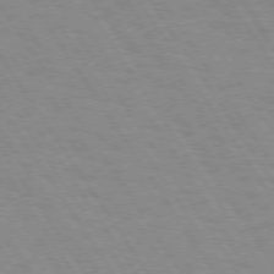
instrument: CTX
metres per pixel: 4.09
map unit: Hpe
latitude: 74.0255
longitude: -136.5735
